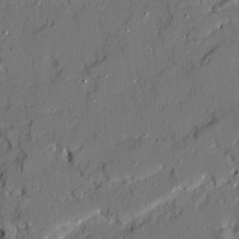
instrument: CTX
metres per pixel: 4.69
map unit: Ave
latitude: 19.4426
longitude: -128.3089
